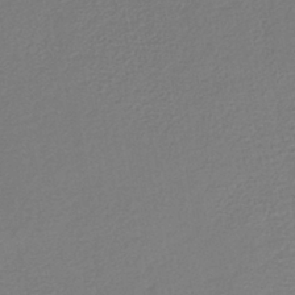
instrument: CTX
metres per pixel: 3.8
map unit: lHb
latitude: -41.9178
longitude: 76.3117
